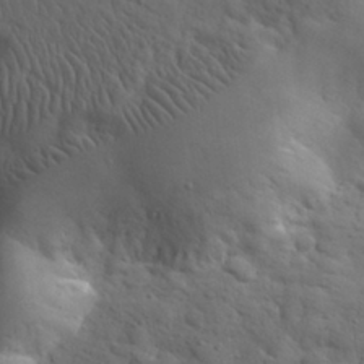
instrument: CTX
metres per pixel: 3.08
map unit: eHh
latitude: 30.6302
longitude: -69.2348
